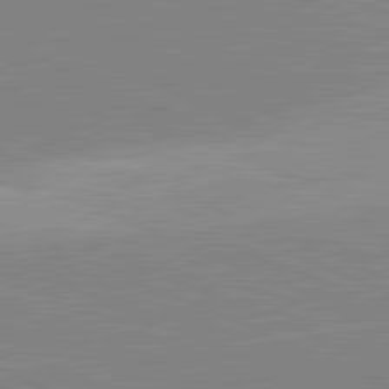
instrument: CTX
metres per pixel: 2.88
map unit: lApd
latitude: 82.0255
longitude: 148.3685
